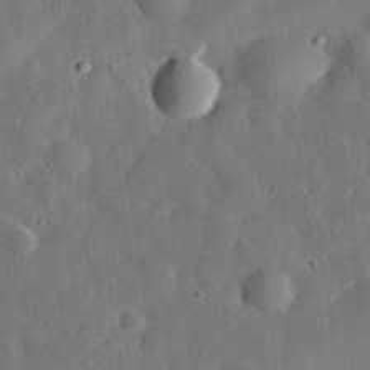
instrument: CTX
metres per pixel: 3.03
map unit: eHh
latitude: 31.6883
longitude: -76.3278
